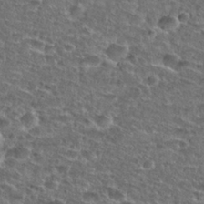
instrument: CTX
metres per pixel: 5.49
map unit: Nhu
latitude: 28.8191
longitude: -49.2915
